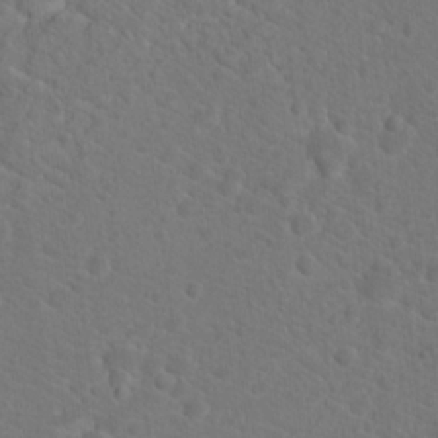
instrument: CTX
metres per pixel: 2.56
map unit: Hto
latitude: 18.7057
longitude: -37.1781
